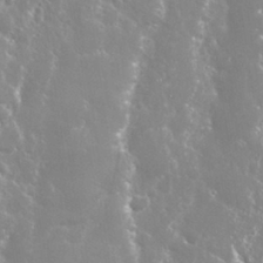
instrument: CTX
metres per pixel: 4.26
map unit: Nhu
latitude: 28.1578
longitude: -60.5357
